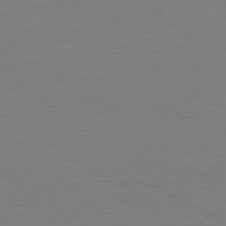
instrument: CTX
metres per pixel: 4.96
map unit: Hpe
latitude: 78.3845
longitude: -150.3467
